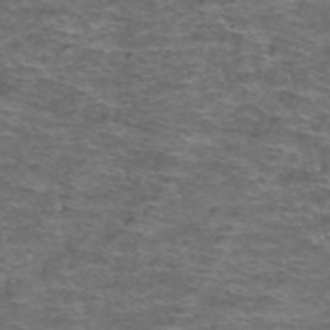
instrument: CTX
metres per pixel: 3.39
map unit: Hto
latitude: 38.3656
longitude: -41.3859
